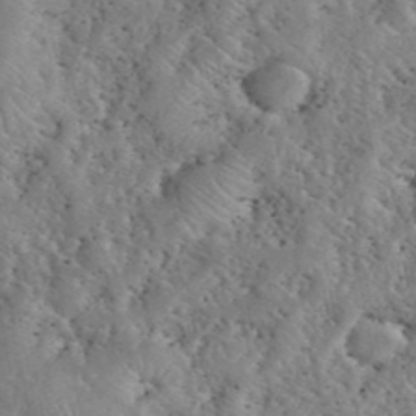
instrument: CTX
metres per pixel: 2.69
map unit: eHh
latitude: 40.6112
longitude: -56.6868
